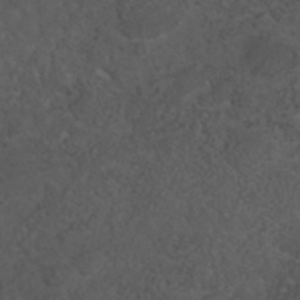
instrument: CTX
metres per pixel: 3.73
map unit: ANa
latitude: 41.2348
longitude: 54.0661
